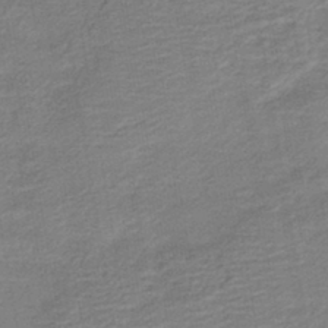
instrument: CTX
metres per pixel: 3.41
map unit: HNb
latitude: -41.0864
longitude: 50.7085
